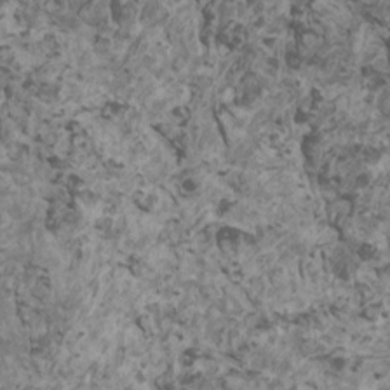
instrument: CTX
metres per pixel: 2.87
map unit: HNhu
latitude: 2.6112
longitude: 3.7855
